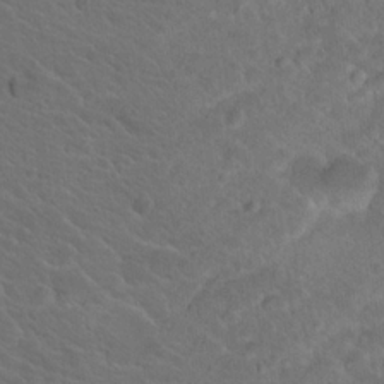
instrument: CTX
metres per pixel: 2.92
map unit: Hto
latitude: 18.3845
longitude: -33.2726
